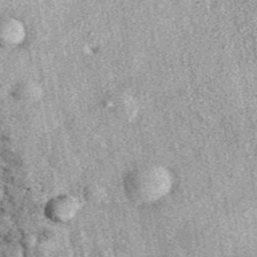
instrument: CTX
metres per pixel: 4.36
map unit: eAb
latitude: 39.1970
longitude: 110.4062
